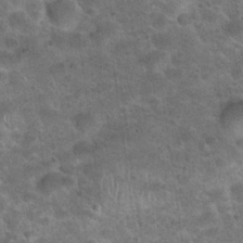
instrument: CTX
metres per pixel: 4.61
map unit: Hto
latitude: 23.4804
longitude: -49.9339
